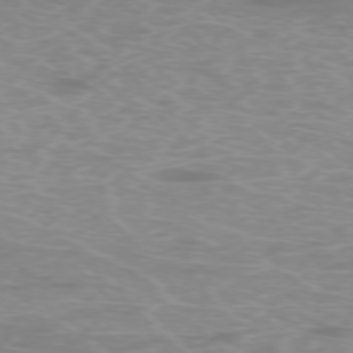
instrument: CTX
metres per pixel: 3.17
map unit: Ap
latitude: -77.0109
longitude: -62.1767
